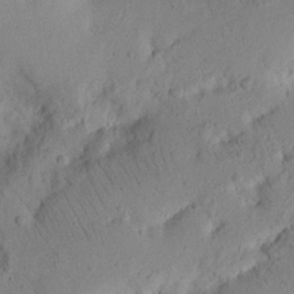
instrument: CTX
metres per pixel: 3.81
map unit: Nhu
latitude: 16.7435
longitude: -75.4615
